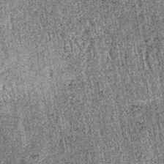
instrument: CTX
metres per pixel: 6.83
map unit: lHb
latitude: -37.5966
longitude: 67.6155
